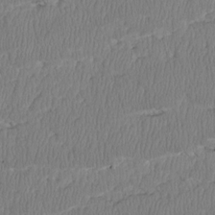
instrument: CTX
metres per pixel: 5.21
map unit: Htu
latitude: 3.2159
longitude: 149.5022
